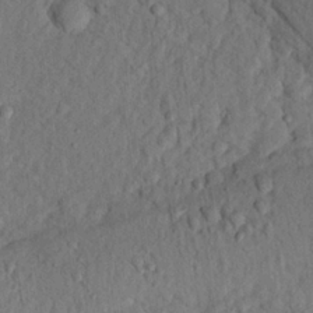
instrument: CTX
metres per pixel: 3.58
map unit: eHh
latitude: 23.9906
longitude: -79.8961
